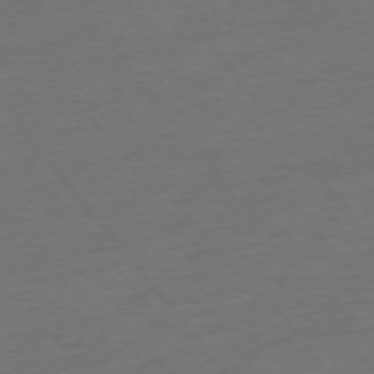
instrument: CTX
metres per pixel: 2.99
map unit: Ap
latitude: -75.3321
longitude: -66.9702
